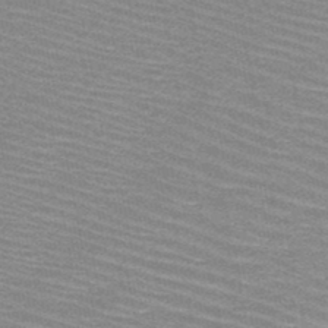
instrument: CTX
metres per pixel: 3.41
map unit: HNb
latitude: -48.1039
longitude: -45.3481
